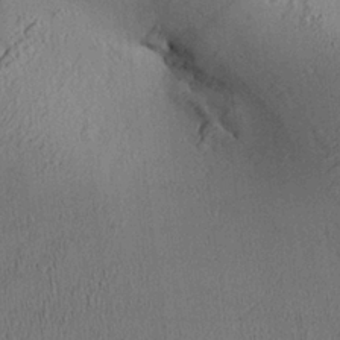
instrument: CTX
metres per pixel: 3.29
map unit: Aa
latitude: 26.2901
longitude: -134.8002
